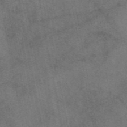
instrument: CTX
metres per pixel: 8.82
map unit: eAb
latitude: 46.7436
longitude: 107.9745
